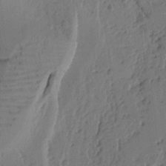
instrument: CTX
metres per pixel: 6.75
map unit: Ht
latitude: 9.8395
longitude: -78.3468
